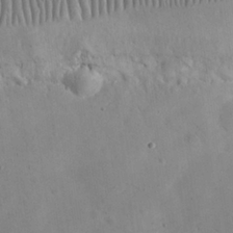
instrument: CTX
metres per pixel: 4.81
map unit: eHh
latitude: 25.1592
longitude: -66.9324
